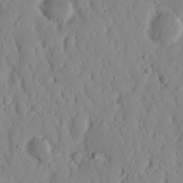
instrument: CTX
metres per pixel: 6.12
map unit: Nhu
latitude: 16.4601
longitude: -73.4616
